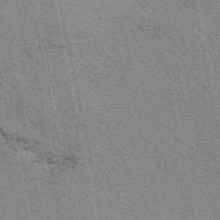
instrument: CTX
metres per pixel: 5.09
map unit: eAb
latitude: 49.2159
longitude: 106.3496
